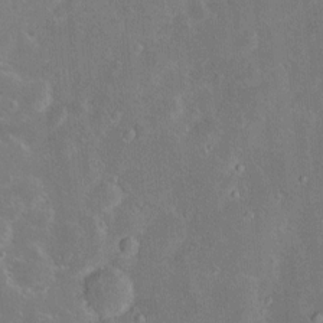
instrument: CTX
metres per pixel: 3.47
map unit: Hve
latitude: -11.2943
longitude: 175.3698
